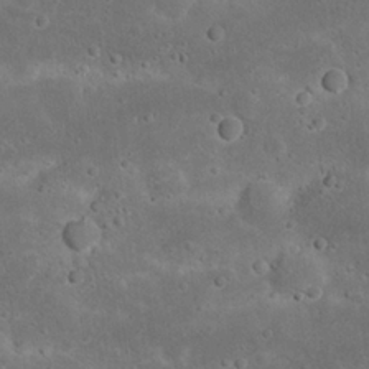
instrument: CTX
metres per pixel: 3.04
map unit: Nhu
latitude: 22.9325
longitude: -71.4993
